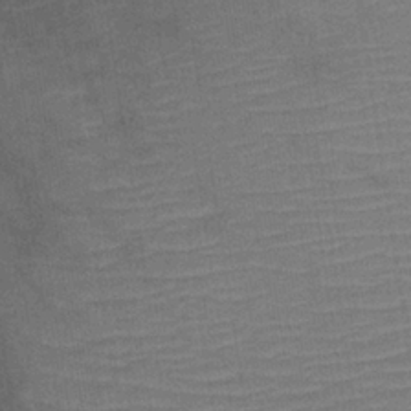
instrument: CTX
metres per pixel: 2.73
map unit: lHb
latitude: -34.9353
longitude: 65.6533
